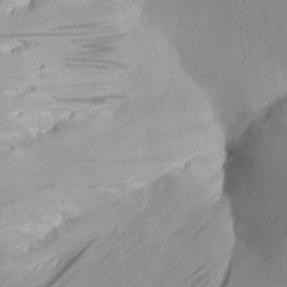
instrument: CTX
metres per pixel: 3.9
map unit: Aa
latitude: 27.8772
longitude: -135.1403
